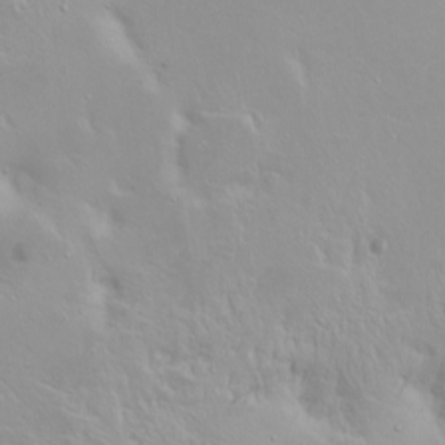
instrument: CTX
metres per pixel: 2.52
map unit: Ht
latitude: -2.2739
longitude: -60.8947
